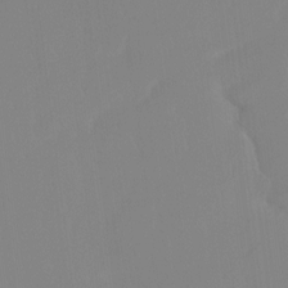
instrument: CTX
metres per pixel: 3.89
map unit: Ht
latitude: -14.4251
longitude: -51.7449
